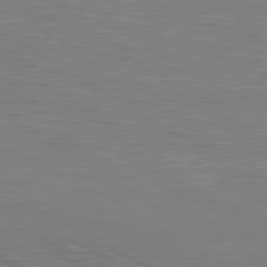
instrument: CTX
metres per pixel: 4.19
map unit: lApd
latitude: 81.3859
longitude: -171.8205
